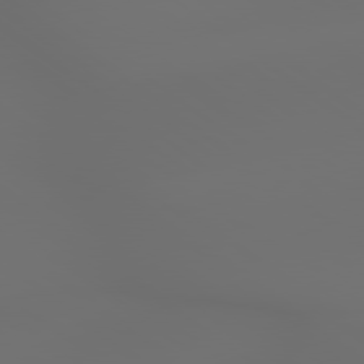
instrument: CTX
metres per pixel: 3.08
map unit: lApd
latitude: 79.3671
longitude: -175.0270
